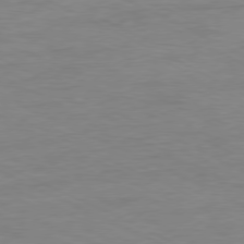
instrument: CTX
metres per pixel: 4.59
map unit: Ap
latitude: -77.9367
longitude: -74.0633
